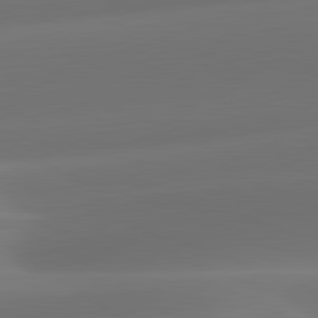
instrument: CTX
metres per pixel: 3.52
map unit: lApd
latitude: 82.0444
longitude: -162.3090
